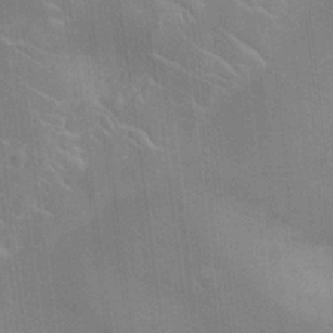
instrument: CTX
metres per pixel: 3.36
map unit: Nhu
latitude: -11.3888
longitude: -22.5357
